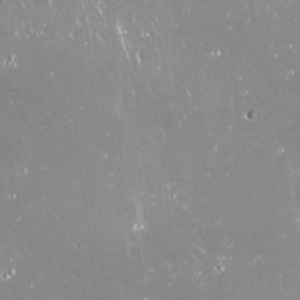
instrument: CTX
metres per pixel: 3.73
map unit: Nve
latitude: -18.1984
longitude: -59.7261
